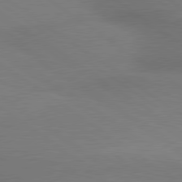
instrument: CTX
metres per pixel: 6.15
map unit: lApd
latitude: 79.6694
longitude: 179.2565
